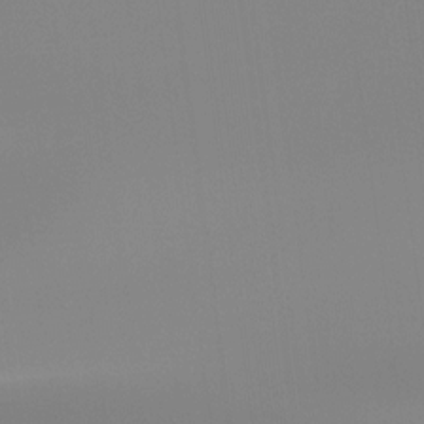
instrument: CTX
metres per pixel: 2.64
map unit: Ht
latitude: -15.0676
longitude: -51.9717
